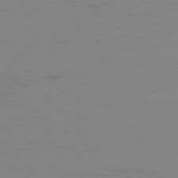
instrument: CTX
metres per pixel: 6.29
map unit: Ap
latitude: -79.3698
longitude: -70.5735
